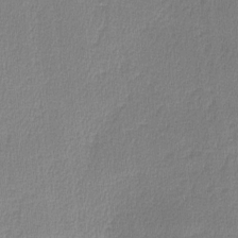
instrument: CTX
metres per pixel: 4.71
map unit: lHvf
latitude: -11.2565
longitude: -99.4615
